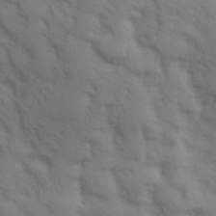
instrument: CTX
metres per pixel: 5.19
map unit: Hve
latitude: 32.7435
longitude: 150.1039
